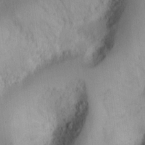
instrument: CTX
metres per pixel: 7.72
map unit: Ht
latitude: 10.4601
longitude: -74.8002
